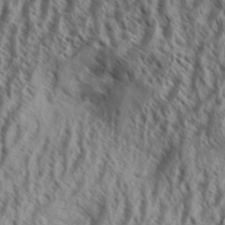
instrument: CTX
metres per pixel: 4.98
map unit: Aa
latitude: 33.8583
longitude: -138.2711
